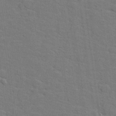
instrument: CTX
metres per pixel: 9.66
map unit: lHvf
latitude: 25.5560
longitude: 142.3684
